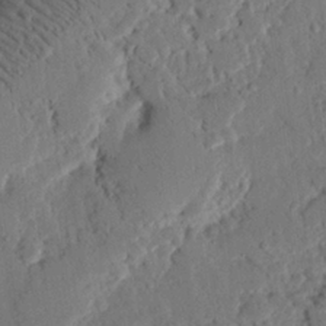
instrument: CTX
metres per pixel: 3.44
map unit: eHh
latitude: 25.6504
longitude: -80.8947
